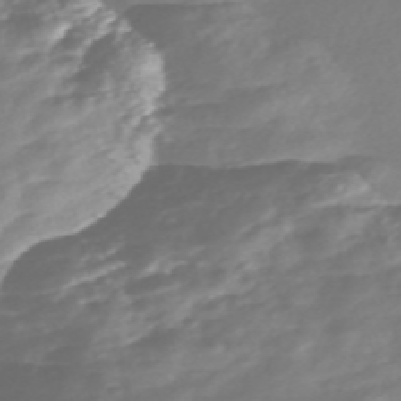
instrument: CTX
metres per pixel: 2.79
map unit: Nve
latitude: -58.0094
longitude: 57.3321
